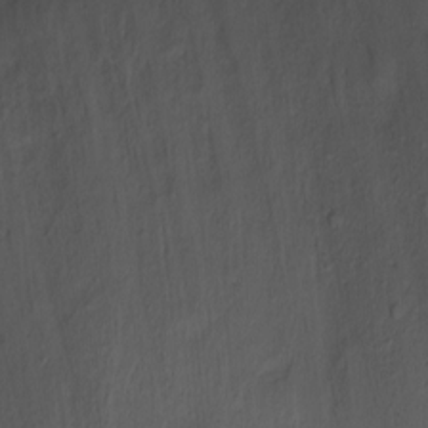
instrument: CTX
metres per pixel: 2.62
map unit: Ht
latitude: 1.9150
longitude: -35.8772
